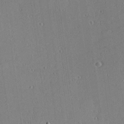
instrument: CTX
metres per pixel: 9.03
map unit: Hve
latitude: 25.8772
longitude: -93.1025
